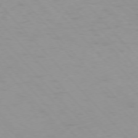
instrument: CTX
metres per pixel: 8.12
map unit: Ap
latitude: -76.8219
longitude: -61.3859
